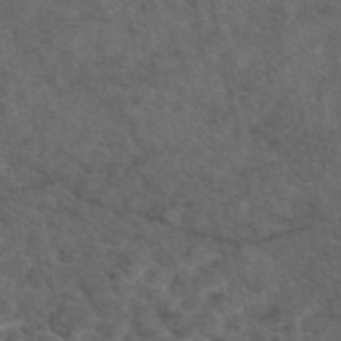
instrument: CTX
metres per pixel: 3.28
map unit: eAb
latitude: 47.4805
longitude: 111.3887
